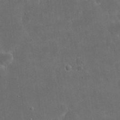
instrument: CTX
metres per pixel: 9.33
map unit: eHh
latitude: 19.8394
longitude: -65.8205
